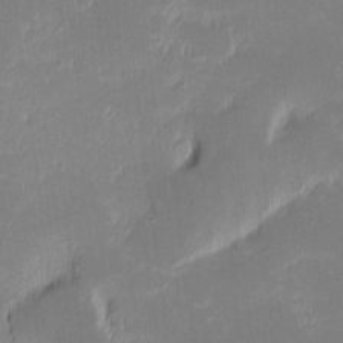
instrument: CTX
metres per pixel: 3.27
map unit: eHh
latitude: -1.7667
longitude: -83.8016
